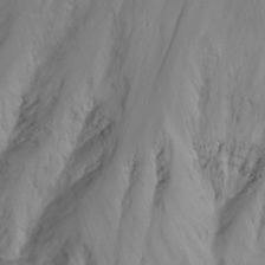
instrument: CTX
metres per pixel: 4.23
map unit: Nhu
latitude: -14.0472
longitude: -60.2900
